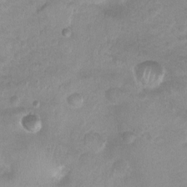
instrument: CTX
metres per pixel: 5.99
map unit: Ht
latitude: -0.9542
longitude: -20.4223
